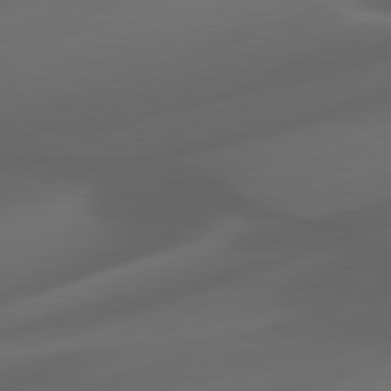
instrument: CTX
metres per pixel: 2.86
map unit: lApd
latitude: 81.1403
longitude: -82.2900
